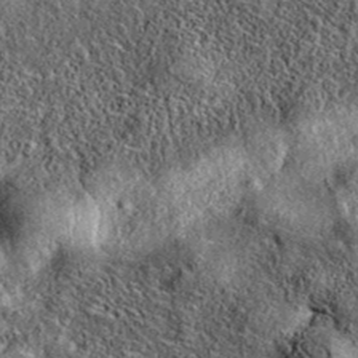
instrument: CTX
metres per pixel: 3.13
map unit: eAb
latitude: 37.1592
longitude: 108.7463
